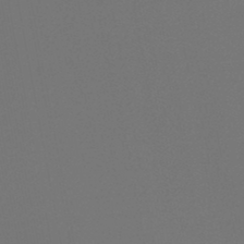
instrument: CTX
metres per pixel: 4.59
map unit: HNb
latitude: -45.9745
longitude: 56.5951
